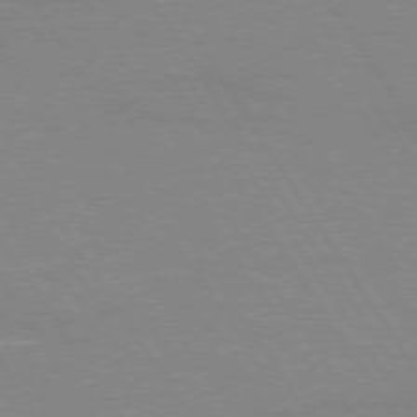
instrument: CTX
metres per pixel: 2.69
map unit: lApd
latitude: 73.6316
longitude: -56.3278
